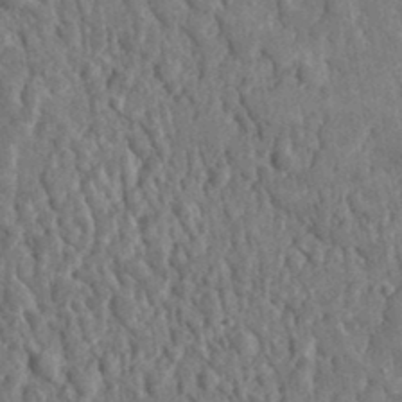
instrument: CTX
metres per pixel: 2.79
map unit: lHvf
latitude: 35.2726
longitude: -87.6505
